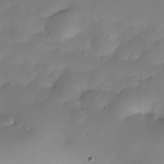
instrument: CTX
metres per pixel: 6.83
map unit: Nhe
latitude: -35.2565
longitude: -145.1403
